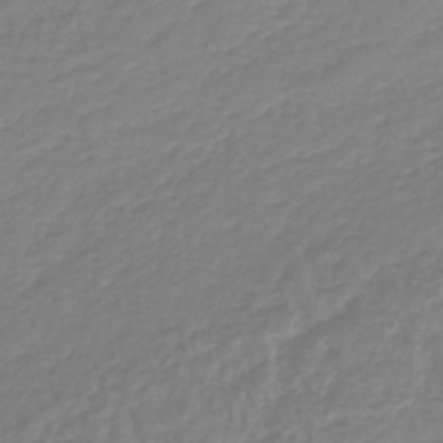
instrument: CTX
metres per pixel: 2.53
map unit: lHb
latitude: -41.8044
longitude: 67.2565
